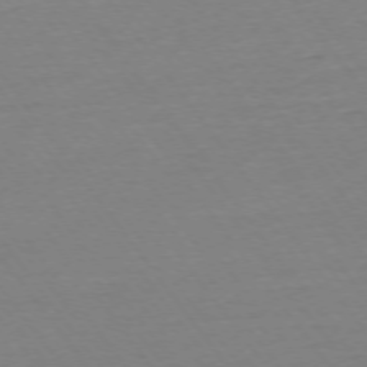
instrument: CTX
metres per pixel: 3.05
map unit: Ap
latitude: -75.0865
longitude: -83.6127
